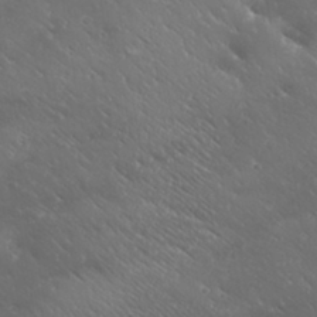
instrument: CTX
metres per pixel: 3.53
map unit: Ave
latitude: 19.7449
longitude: -137.9528
